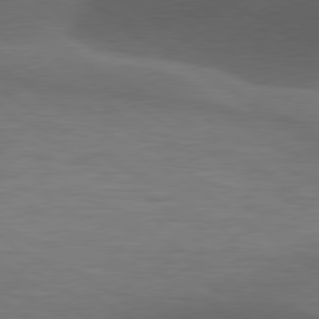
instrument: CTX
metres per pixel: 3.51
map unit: lApd
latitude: 79.3482
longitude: -50.4412
